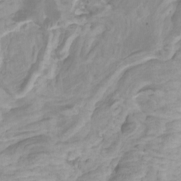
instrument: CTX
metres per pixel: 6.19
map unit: Htu
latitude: -5.6722
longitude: -76.1011
